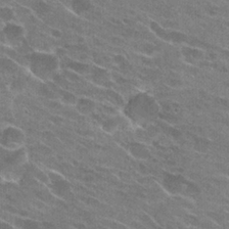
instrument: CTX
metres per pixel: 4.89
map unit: Hto
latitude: 24.8757
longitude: -43.6127
